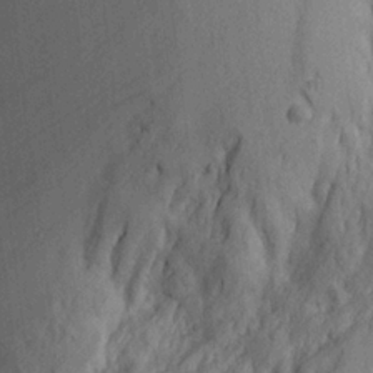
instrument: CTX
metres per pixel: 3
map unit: Ave
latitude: 23.0269
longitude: -134.4223
